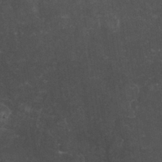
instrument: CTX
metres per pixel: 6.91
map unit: eHh
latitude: 31.7828
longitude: -65.0458
